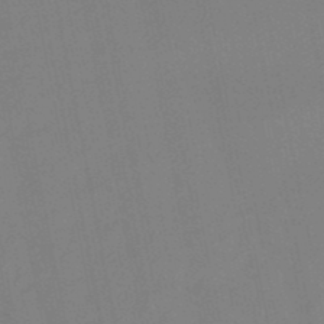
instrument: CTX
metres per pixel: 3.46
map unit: lHb
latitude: -48.5952
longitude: 79.9367
